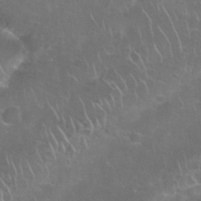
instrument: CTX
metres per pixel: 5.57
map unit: Nhu
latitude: 27.8206
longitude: -61.1781
